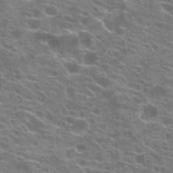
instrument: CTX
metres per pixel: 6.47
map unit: Hto
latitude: 21.7828
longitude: -40.3656
